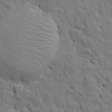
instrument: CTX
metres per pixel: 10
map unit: HNhu
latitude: 6.7057
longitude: -0.4412
